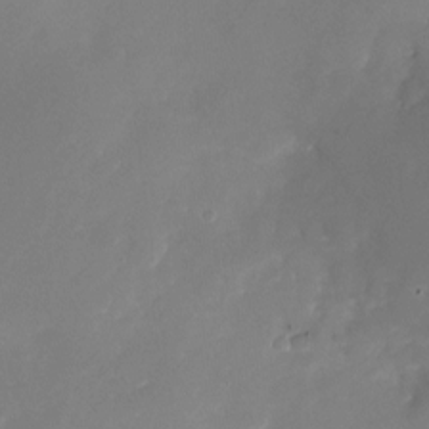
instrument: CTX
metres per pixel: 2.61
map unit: Nhu
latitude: -23.8045
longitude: -71.9150
